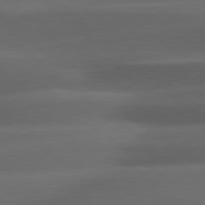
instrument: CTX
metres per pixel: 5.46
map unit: Hpe
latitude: 79.1214
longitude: -128.8380
